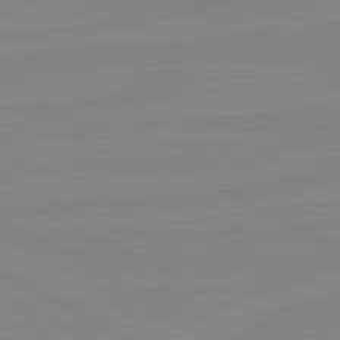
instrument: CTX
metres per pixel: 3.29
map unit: lApd
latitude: 81.1781
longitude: -176.2900
